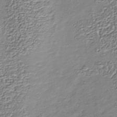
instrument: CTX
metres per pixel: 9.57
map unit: Nhu
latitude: -38.9164
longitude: -85.8583
